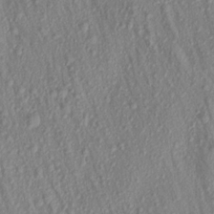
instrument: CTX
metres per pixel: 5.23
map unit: Aa
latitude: 17.0270
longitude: -146.7813
